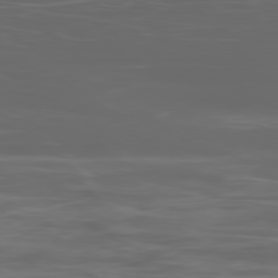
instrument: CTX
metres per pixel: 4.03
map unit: Ap
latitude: -79.0297
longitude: -75.6694
